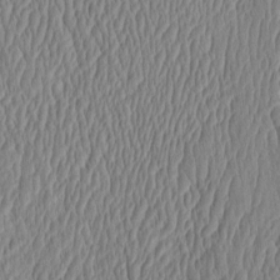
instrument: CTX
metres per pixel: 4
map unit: eHh
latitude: -3.8989
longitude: 15.4833
